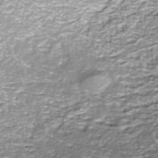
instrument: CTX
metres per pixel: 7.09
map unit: ANa
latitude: -44.6141
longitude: 106.0472
